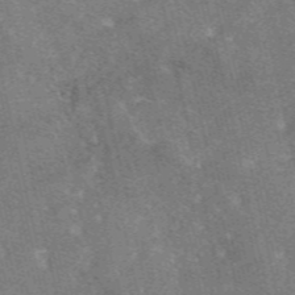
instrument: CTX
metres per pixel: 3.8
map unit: eAb
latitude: 47.1026
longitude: 119.1242
